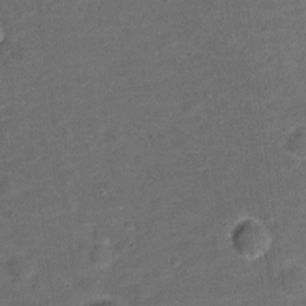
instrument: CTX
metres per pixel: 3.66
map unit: Nve
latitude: -20.8030
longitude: 103.8800
